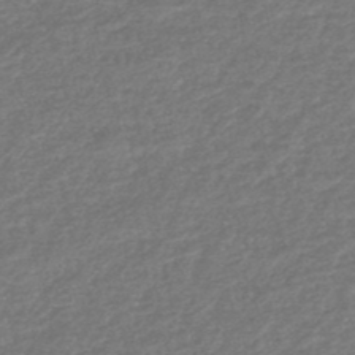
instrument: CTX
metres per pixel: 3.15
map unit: HNhu
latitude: -48.4629
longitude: 96.9353
